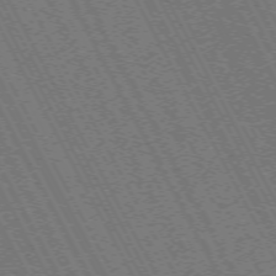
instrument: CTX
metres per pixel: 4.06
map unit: Hpe
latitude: -71.3321
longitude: 10.0283
